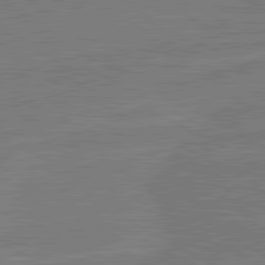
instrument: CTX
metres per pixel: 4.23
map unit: lApd
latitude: 80.8569
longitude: 168.2172
